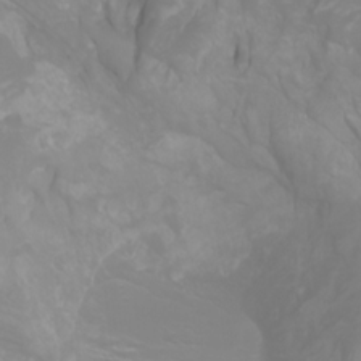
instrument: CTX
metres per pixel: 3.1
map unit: Htu
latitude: -0.4251
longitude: -76.5168
